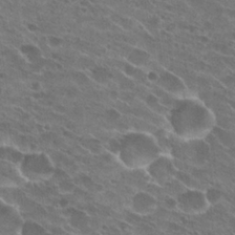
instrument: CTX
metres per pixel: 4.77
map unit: Hto
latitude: 23.8205
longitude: -41.9717
